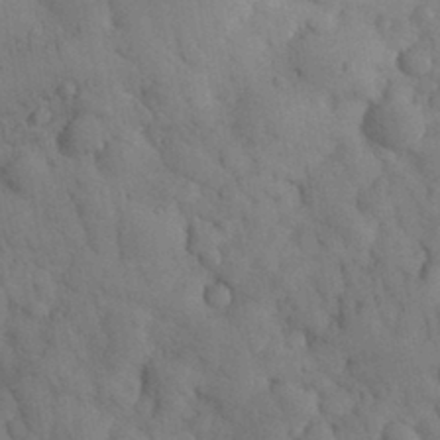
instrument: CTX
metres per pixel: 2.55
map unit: eHh
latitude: 31.8584
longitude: -67.0647
